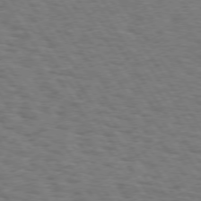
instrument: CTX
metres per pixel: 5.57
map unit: Hpe
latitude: 74.2523
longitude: -132.2523
